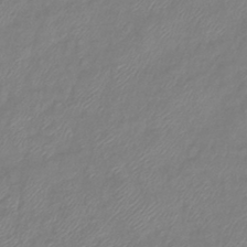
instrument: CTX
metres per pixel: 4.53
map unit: eHb
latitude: -41.6155
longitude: 81.6722
